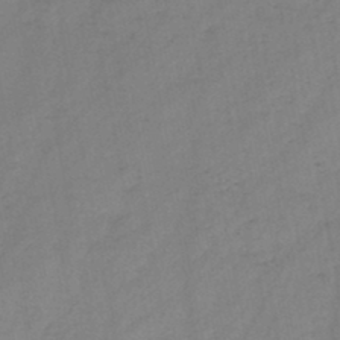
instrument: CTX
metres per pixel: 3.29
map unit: HNb
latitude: -46.2739
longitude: -38.3278
